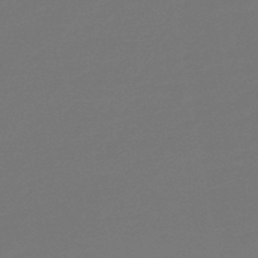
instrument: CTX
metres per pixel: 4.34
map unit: eHb
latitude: -47.4265
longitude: 88.5951
